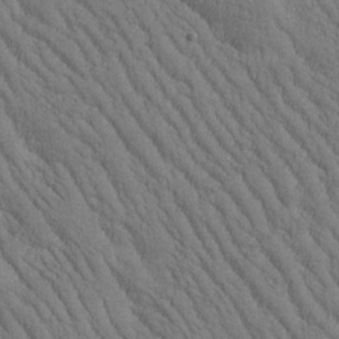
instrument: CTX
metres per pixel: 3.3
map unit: Htu
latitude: -1.1432
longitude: 172.4629
